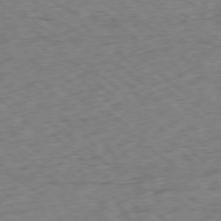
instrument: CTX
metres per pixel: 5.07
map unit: Ap
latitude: -77.7667
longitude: -78.8191
